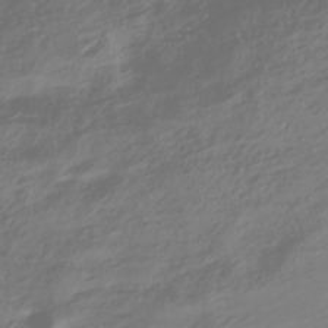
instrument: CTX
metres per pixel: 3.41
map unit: HNhu
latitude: -42.5384
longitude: 106.1606
